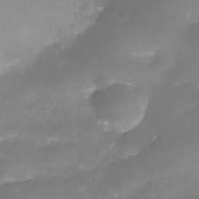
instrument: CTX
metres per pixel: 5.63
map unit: Nhe
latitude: -35.2376
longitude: -145.3670
